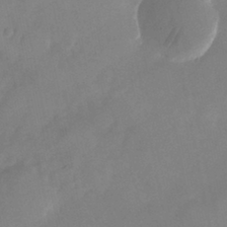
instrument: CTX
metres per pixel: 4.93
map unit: Nhu
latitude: -25.4454
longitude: -69.8017
